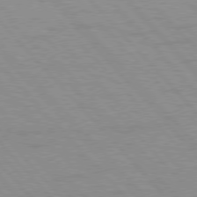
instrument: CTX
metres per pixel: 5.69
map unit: Hpe
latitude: 76.8002
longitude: -153.8395
